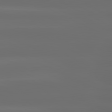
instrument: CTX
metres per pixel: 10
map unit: lApd
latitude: 80.9892
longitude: -136.3845
